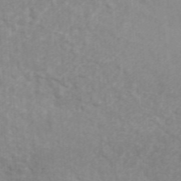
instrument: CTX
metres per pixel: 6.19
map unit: ANa
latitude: 46.7247
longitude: 26.6707
